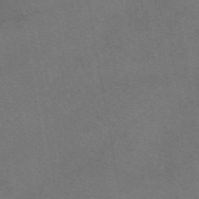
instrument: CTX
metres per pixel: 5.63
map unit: eAb
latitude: 47.8017
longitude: 113.5588
